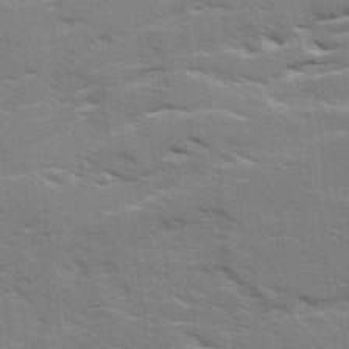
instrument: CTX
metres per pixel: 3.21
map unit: Ave
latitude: 17.6505
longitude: -129.5371
